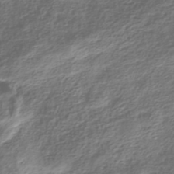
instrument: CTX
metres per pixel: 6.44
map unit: HNhu
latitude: -40.4629
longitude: 109.3132
